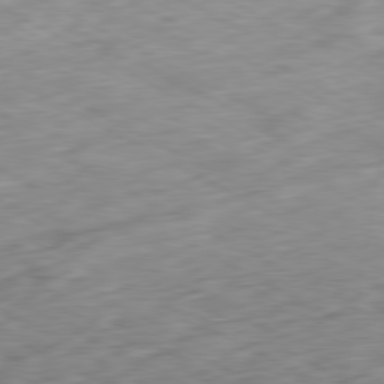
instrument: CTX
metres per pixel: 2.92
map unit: Ap
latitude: -80.5574
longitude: -73.2915
